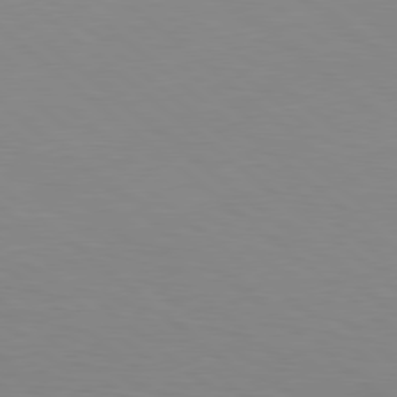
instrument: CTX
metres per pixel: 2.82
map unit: lApd
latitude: 78.7813
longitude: -176.2900
